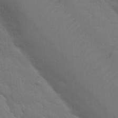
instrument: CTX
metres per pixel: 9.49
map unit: Nhu
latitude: 28.2711
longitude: -54.4034
